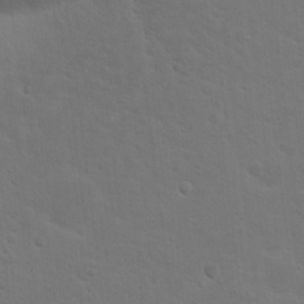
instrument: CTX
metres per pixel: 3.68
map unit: Nhu
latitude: 18.1955
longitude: -33.7639
